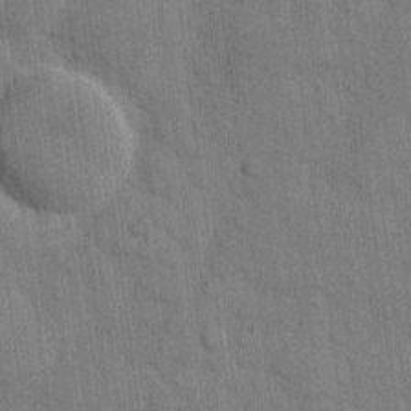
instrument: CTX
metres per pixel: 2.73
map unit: eHh
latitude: 11.3671
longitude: -66.5167
